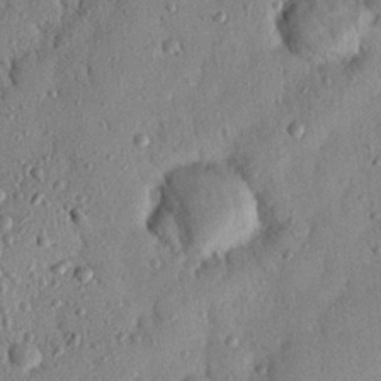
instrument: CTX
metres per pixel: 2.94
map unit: Nhu
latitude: 21.7261
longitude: -77.4426
